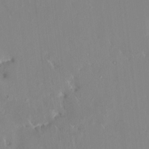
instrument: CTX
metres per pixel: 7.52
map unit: HNhu
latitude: 6.7435
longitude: 2.4628
